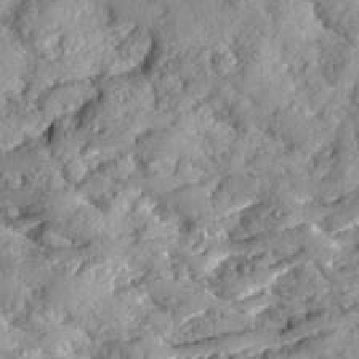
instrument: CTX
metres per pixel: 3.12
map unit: Ave
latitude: 18.8947
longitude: -129.5371
